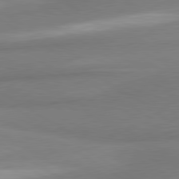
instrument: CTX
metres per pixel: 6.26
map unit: lApd
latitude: 80.1578
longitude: 177.8045
